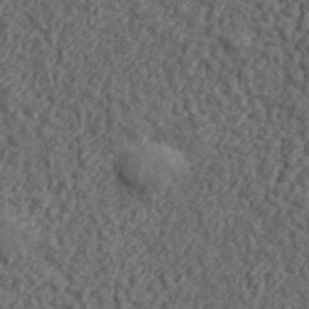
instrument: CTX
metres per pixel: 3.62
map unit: lHvf
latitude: 38.1956
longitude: -90.9325
